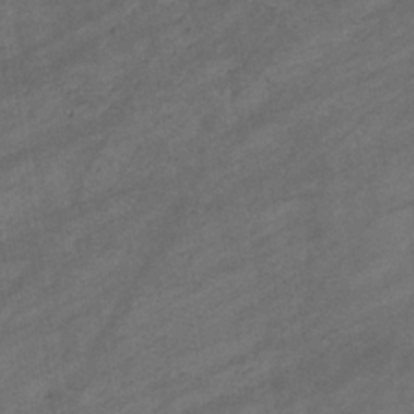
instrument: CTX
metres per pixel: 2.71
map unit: eHb
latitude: -32.8408
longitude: 71.5966
